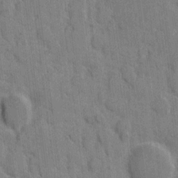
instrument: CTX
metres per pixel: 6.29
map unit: eHh
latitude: 8.2901
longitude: -65.9906
